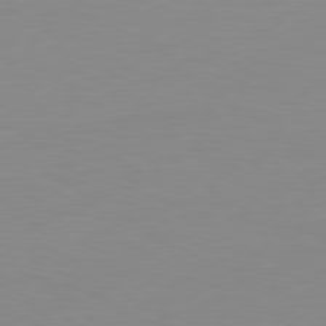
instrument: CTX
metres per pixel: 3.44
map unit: Ap
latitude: -81.2943
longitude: -84.6113
